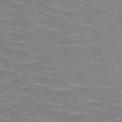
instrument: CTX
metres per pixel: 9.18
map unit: HNb
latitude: -49.9556
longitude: -46.8191
